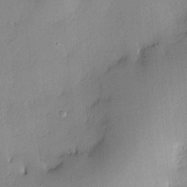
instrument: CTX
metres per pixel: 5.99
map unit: Nve
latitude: -8.0661
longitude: 175.3509
